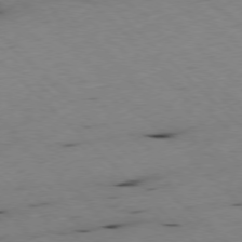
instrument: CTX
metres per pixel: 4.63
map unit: Ap
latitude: -77.7856
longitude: -61.2915
